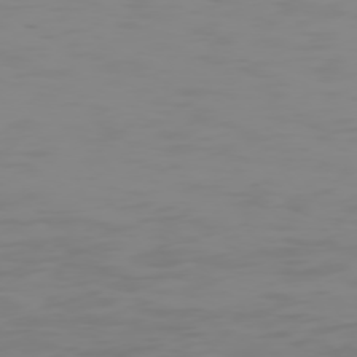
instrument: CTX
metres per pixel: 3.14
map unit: Hpe
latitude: 74.4601
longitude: -127.6316
